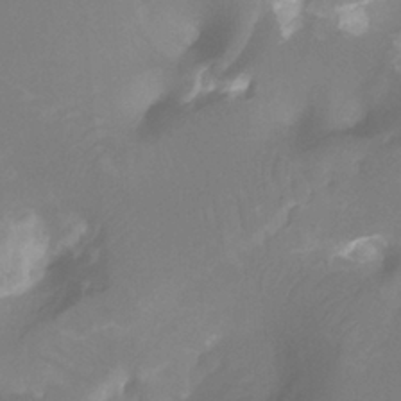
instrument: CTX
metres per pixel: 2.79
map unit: Htu
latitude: -12.1984
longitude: -45.8205
